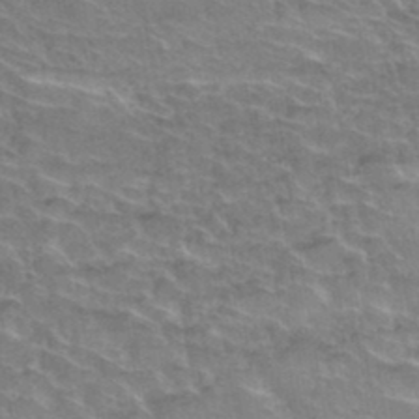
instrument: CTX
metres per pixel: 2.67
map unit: Hto
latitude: 35.8394
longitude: -45.7072
